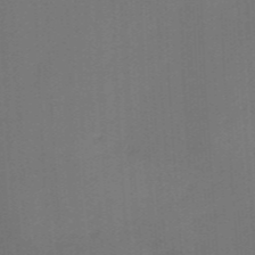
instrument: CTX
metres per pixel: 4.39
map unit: HNb
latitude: -44.5385
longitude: -43.4993
